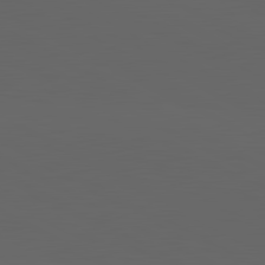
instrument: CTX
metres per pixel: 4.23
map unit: lApd
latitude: 82.0444
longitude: 131.2376
